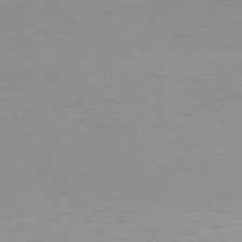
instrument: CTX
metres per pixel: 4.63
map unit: Ap
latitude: -75.4077
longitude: -71.3293
